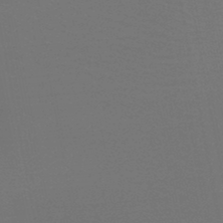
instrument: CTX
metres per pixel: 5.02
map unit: HNb
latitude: -47.3320
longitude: -44.0255
